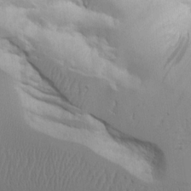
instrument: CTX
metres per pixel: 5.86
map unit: Aa
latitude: 20.7813
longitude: -124.1200
